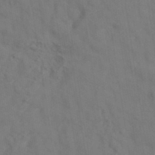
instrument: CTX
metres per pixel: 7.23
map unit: eAb
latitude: 35.1970
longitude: 111.5588
